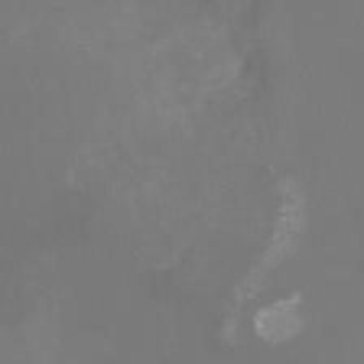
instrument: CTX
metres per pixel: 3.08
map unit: Nhu
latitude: -16.3873
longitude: -57.1025
